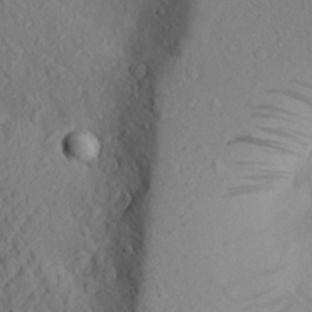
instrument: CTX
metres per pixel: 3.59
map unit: Aa
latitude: 23.7261
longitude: -145.6694
